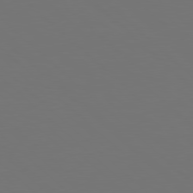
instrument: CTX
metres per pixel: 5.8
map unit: Hpe
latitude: 78.2712
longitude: -175.7261
